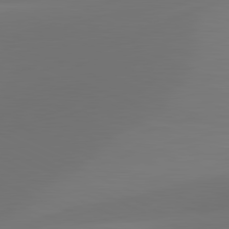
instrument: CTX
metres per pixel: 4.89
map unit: lApd
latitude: 81.3482
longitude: 128.3306
